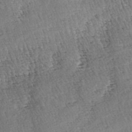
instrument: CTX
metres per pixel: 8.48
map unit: lAa
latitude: -4.1039
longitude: -122.4412
